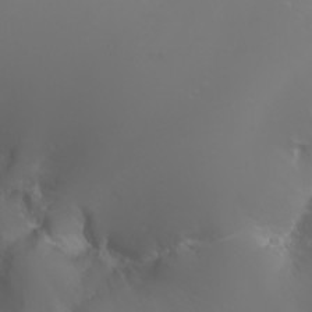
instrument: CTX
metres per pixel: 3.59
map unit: Nhu
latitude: -6.1605
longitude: -90.5546
